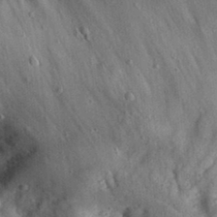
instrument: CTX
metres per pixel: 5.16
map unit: eHh
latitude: 33.9528
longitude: -78.7813
